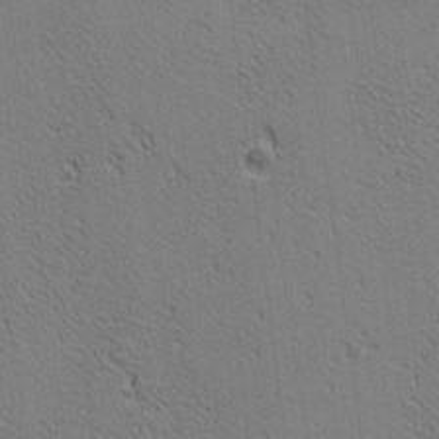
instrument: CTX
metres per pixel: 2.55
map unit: lAa
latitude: 12.4601
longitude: -107.7828
